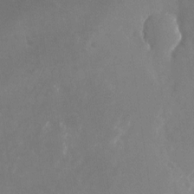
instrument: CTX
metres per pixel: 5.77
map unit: Nhu
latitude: -25.3132
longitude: -70.7813
